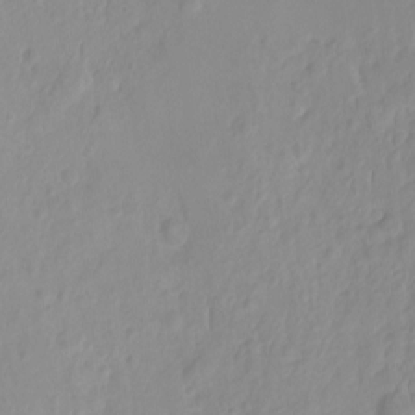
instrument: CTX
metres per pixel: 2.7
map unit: HNhu
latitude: -2.0849
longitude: 10.5763
